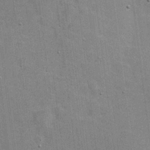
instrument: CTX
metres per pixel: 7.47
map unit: Hve
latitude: 18.1389
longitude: 151.7478
